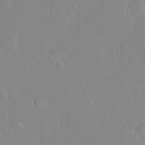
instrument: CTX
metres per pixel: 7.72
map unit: Nhu
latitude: 30.5546
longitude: -59.1403
